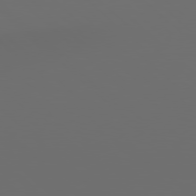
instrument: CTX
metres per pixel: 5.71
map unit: Hpe
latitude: 78.1578
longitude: -173.4426
